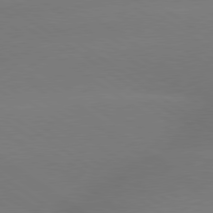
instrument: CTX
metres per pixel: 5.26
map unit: lApd
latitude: 79.4427
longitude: -151.6505
